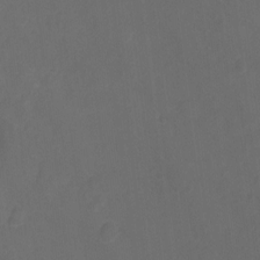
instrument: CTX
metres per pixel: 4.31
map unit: Ht
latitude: -9.8800
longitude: -35.2159
